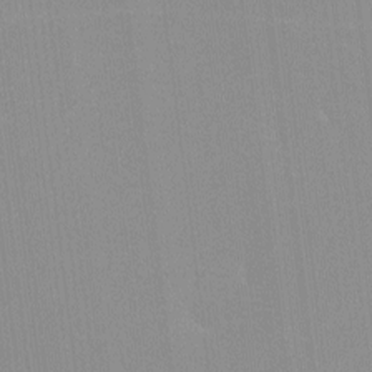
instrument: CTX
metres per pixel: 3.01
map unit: lHvf
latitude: -12.0283
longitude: -103.2915
